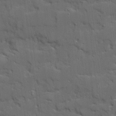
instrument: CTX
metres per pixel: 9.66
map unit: Ave
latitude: 19.0080
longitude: -128.4979
